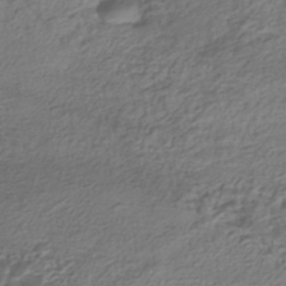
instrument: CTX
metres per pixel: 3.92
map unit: ANa
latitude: -42.6518
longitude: 108.8975
